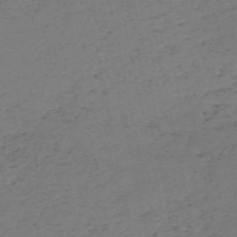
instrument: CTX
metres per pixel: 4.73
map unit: HNb
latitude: -55.4455
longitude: -43.7261
